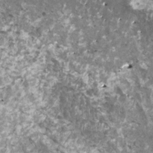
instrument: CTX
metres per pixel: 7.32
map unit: HNhu
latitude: 2.3656
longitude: 6.0661
